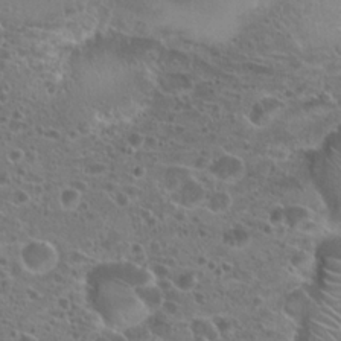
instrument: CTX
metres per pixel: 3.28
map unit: Hto
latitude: 20.2334
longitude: -40.7435
